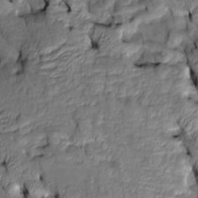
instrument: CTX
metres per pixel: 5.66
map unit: Htu
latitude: -6.9163
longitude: 144.0661
